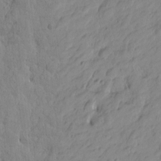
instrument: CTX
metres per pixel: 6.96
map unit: Htu
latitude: -2.1794
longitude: -175.3860
